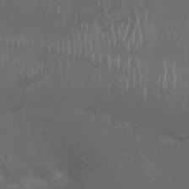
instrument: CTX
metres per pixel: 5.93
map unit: Nhu
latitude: 27.7828
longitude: -65.2915
